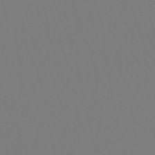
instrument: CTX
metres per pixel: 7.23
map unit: eHb
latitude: -50.3117
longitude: 69.8611
